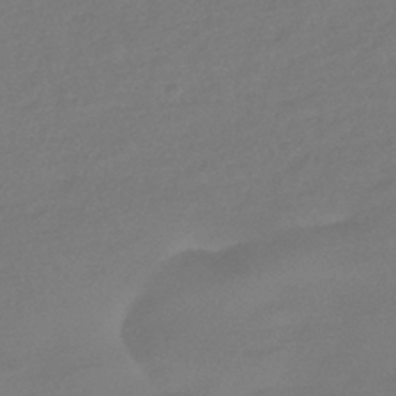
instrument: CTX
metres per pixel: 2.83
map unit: HNhu
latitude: -42.8030
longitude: 92.4062
